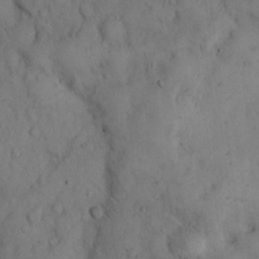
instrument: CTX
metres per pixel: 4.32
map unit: Hto
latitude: 9.5371
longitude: -57.7827
